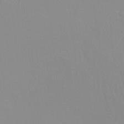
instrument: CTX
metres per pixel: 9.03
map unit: Ht
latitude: -14.5196
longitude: -50.3656
